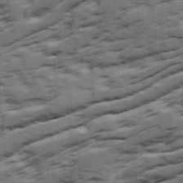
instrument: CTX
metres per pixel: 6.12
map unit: Ave
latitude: 18.3089
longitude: -129.6883
